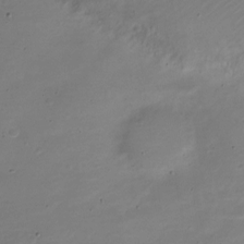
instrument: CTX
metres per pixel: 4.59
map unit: Nve
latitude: -21.7666
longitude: 104.9541
